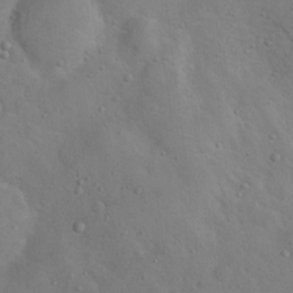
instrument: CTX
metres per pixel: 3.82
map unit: Nhu
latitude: 13.2537
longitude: -27.1592
